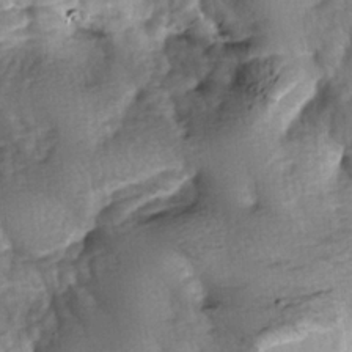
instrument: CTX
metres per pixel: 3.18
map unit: lAa
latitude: -6.7652
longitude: -126.3278
